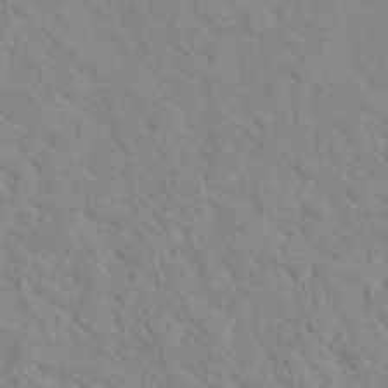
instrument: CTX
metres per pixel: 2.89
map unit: Hto
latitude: 17.0458
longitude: -36.1956
